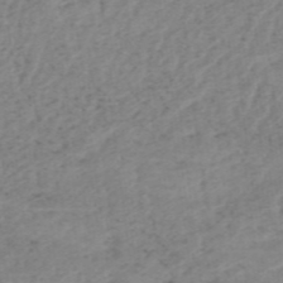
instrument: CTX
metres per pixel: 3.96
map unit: HNhu
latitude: -48.5385
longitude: 30.5573
